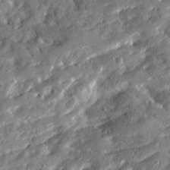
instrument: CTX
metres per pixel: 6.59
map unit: Ave
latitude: 19.1970
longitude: -129.5182
